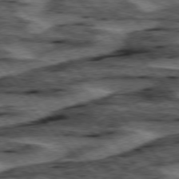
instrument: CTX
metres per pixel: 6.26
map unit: lApd
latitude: 75.8772
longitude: -77.0647
